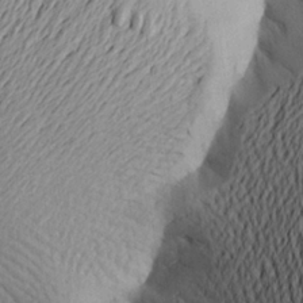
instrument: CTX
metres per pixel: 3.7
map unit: Aa
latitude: 23.5938
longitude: -149.6316
